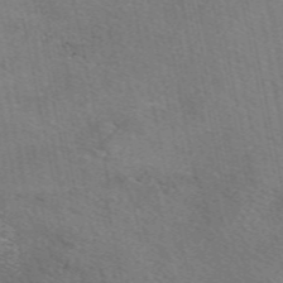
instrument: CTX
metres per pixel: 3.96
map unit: eAb
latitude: 50.8191
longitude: 109.5777
